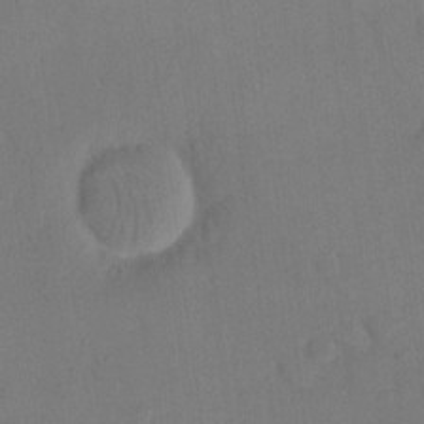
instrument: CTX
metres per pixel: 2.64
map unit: eHh
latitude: 17.1214
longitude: -66.8002
